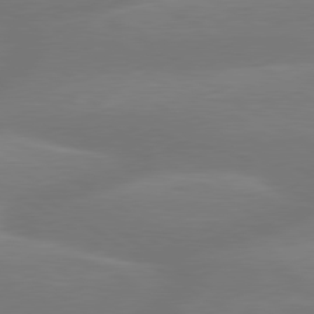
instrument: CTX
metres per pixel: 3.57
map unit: lApd
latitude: 79.5182
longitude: -150.1577
